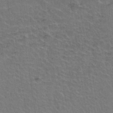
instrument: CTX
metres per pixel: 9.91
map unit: Hto
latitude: 36.7813
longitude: -46.5546
